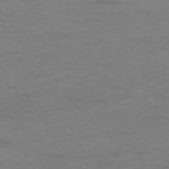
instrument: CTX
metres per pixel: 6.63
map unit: Ap
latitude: -77.1998
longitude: -89.3104
